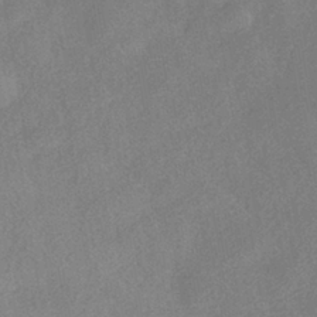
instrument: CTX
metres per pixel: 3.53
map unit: HNhu
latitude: -40.1228
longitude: 98.2928
